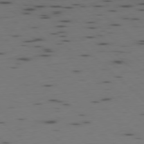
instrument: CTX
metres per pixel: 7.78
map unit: Ap
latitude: -78.4062
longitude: -61.7449
